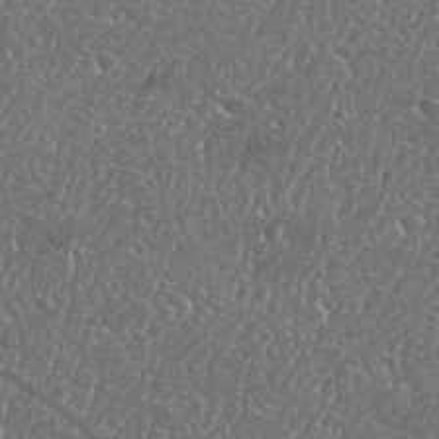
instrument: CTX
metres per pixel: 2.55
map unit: Nhu
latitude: 25.0647
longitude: -59.1781
